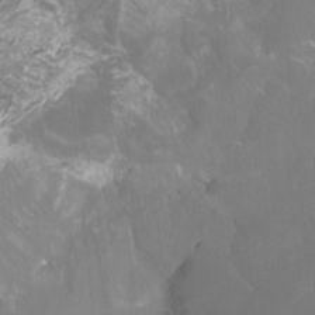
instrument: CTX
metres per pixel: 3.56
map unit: Htu
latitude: -6.6518
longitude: -48.8947
